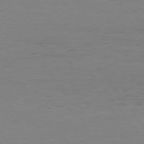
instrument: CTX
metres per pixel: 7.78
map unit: Hpe
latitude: 74.4601
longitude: -130.9703
